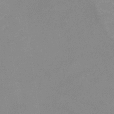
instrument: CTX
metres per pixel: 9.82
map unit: eHb
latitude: -36.2550
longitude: 73.5210
